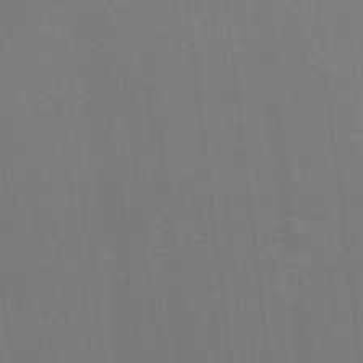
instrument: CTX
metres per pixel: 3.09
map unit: HNhu
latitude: -2.2739
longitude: -6.7246
